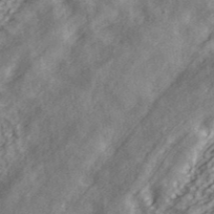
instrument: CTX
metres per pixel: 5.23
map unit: ANa
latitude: 39.8772
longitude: 34.0850
